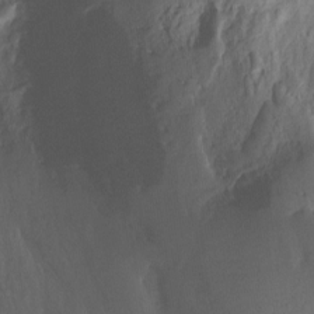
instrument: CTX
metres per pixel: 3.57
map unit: Ht
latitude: -7.5777
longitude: -27.9906
